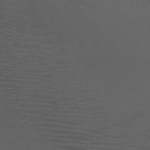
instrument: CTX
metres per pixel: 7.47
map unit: HNb
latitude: -51.0108
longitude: -43.2537
